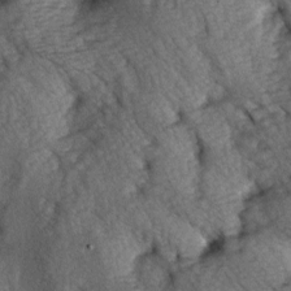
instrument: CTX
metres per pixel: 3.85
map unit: lAa
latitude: -5.4643
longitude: -126.1956
